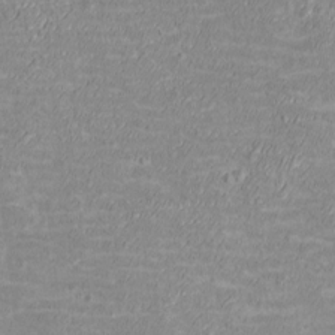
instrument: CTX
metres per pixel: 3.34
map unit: eHh
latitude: -3.5210
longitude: -74.9892
